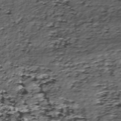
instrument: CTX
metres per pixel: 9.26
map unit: ANa
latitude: -40.5763
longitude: 103.0486
